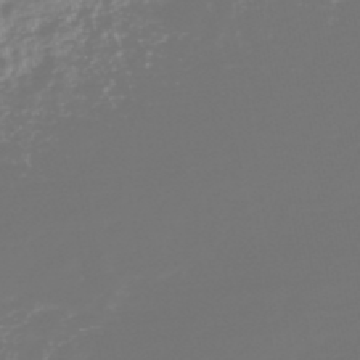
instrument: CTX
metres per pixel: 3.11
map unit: HNhu
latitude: -48.0661
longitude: 28.0472
